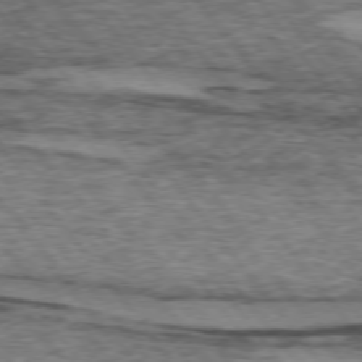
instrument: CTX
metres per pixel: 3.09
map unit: lApd
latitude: 73.9528
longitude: -76.8380
